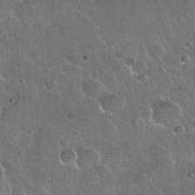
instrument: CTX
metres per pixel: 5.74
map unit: Nhu
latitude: 30.2712
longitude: -55.9339
